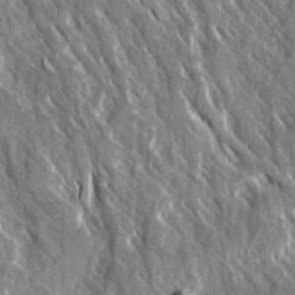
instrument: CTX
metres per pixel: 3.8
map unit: Ave
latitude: 14.7247
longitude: -134.1011
